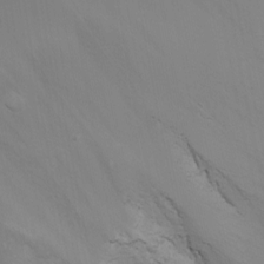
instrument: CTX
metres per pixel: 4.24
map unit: Nhu
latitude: -7.8422
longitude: -90.6679
